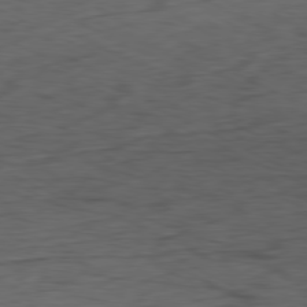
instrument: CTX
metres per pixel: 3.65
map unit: Ap
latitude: -80.1228
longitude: -82.4601
